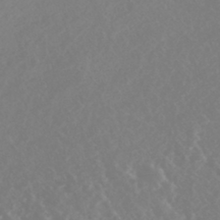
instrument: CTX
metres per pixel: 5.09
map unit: Nhe
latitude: -46.8408
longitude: -171.1781
